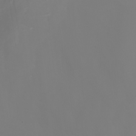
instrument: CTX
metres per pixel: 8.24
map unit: Aa
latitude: -7.2376
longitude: -79.6694
